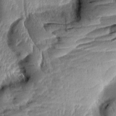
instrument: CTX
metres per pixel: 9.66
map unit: Aa
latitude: 8.8191
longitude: -133.1025
